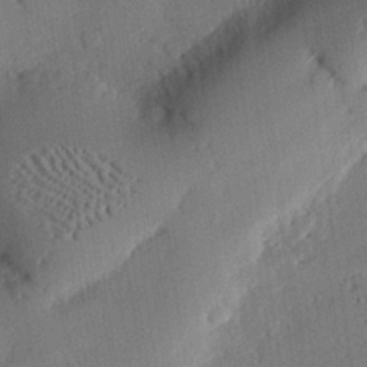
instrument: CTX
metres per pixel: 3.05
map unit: eHh
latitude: 27.0081
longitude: -81.3104
